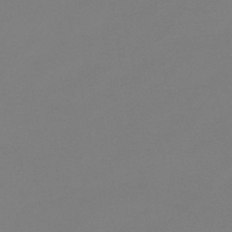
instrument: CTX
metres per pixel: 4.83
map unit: eHb
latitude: -45.3888
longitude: 85.8989
